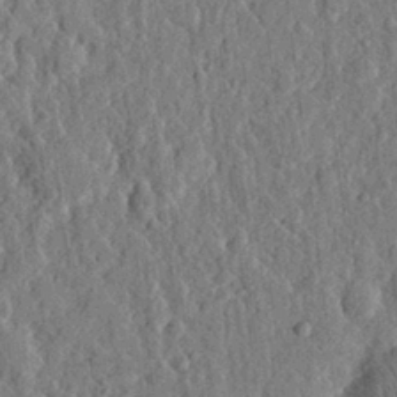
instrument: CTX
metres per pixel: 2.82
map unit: eHh
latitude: 27.8583
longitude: -76.6868
